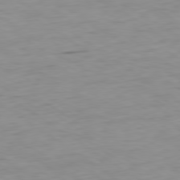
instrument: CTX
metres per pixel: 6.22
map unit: Ap
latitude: -79.8800
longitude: -58.2523
